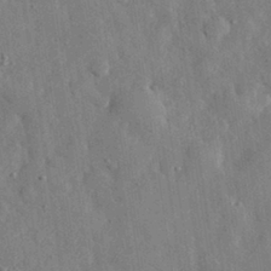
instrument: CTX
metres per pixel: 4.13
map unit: eHh
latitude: 30.6302
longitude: -77.7449
